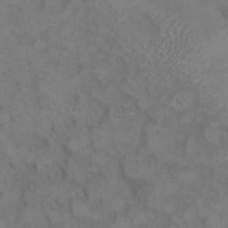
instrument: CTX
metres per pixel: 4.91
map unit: eHh
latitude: 9.1970
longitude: -63.0270
